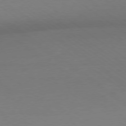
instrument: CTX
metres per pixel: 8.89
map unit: Ap
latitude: -78.9919
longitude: -97.8772
